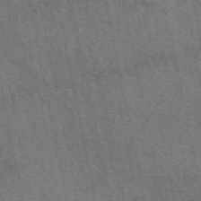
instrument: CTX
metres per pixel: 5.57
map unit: eAb
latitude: 51.0836
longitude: 112.0283
